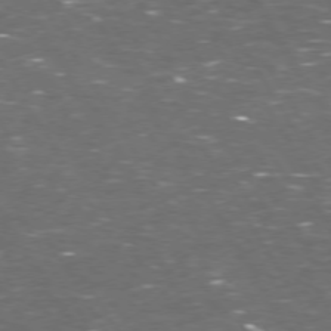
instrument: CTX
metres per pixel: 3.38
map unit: Hpe
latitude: 72.7436
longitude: -124.4223
